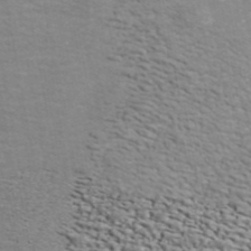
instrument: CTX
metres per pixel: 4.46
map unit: ANa
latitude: 45.0459
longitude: 37.8611
